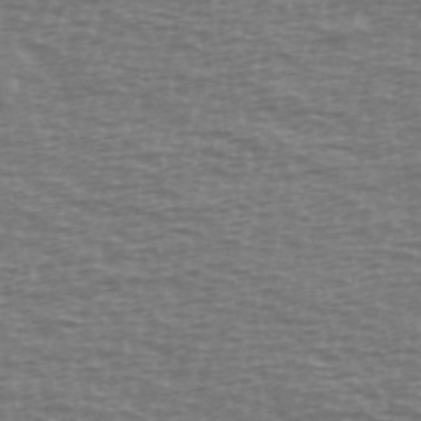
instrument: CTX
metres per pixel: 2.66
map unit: Ave
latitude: 38.5357
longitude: -113.4993
